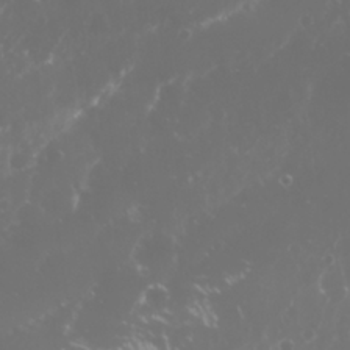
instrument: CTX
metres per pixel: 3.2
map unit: Nhu
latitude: 26.2145
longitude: -59.9906
